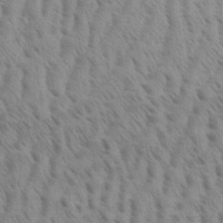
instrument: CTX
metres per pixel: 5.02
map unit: Aa
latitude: 33.3482
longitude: -140.7057
